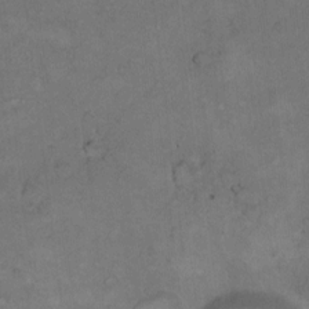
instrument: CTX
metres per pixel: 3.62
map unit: Hto
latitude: 9.7261
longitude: -60.1200
